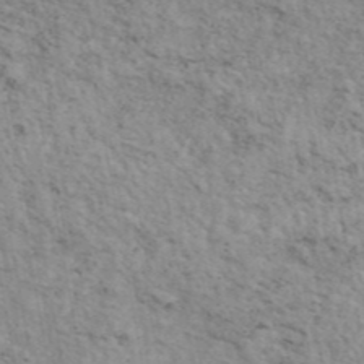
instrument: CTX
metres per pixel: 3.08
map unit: eAb
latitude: 44.2144
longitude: 113.6155
